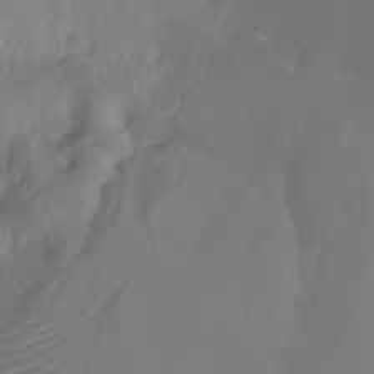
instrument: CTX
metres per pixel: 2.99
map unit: Nhu
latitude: -12.9731
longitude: -63.2348
